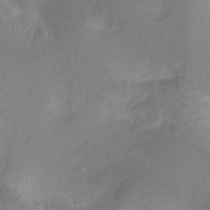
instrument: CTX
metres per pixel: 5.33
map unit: Nhu
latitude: -14.9164
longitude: -25.4993
